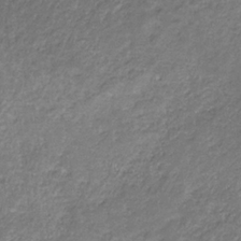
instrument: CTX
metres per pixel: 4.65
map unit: eHb
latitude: -32.1984
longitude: 68.8219
